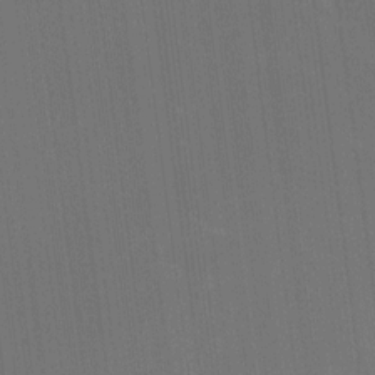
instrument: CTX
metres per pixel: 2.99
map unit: Ave
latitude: 15.6316
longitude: -130.1011
